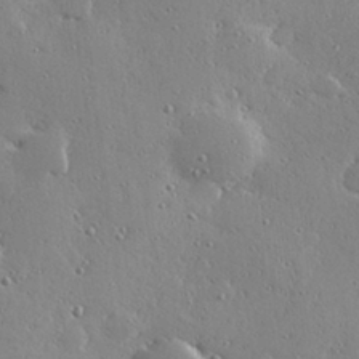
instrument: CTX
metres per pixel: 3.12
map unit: Hve
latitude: 28.9136
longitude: -91.7072
